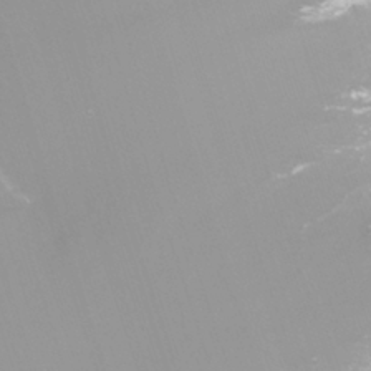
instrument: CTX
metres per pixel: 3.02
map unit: Nhu
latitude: -7.6910
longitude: -76.7246
